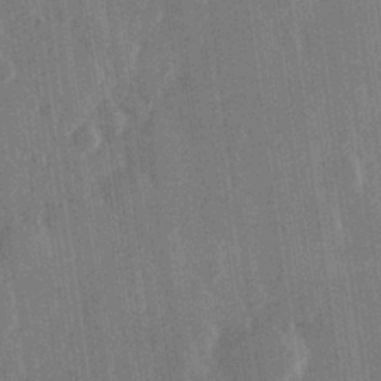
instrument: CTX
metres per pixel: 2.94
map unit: Hve
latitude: 27.6505
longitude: 147.5399
